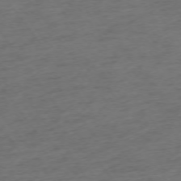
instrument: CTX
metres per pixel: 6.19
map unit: Ap
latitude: -74.7086
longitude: -73.2915
